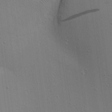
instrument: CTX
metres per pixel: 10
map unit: Aa
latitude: 18.9702
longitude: -141.0458
